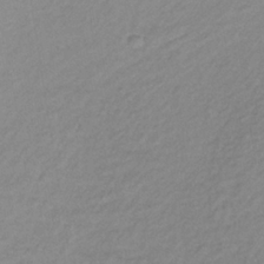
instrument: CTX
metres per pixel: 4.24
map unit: lHb
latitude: -37.3131
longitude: 70.4062
